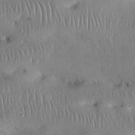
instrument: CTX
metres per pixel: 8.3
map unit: Nhu
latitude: 27.3293
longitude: -68.8380
